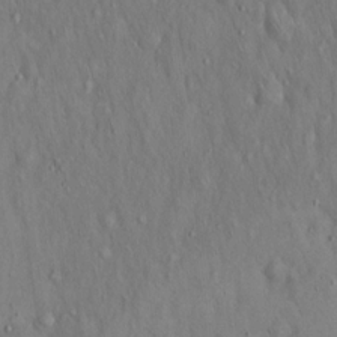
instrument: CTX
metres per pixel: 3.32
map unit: Hto
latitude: 15.6505
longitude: -60.1955
